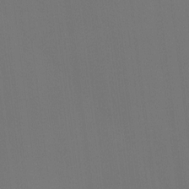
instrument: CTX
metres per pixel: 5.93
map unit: Hto
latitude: -11.0487
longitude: -38.1389
